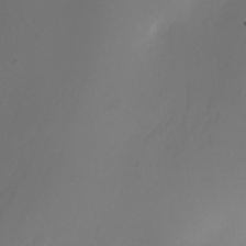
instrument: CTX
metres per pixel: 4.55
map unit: Nhu
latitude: -26.1416
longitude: -71.5938
